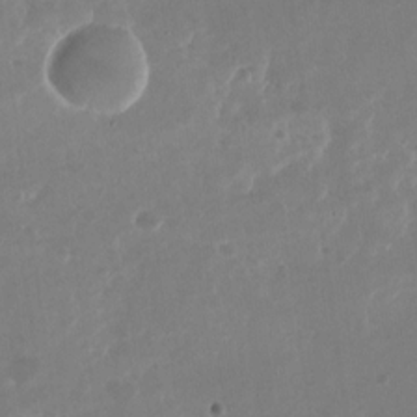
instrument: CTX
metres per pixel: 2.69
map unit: Nhu
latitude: -28.5574
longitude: -70.5546
